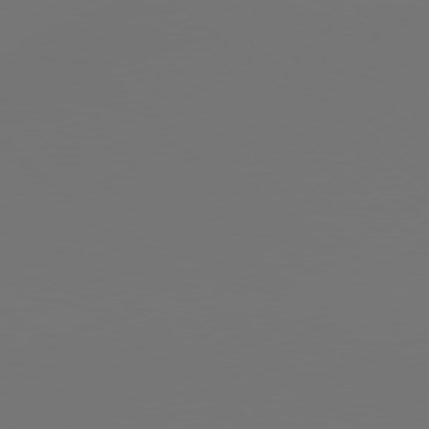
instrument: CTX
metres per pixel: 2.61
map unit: lApd
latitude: 78.8380
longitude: 178.1039
